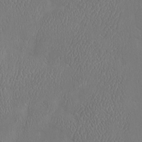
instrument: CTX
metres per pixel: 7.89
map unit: eHh
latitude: -3.6532
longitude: 19.4454
